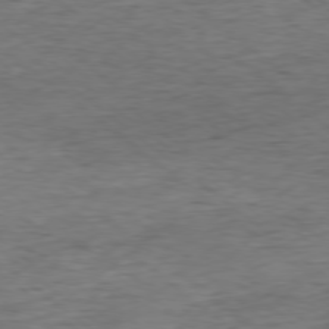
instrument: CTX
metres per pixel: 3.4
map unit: Ap
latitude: -78.4251
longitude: -90.5924
